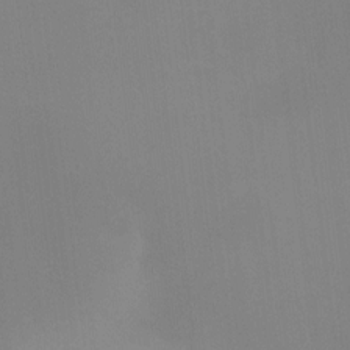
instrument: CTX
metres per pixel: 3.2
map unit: HNhu
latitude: 6.1200
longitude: 8.3495
